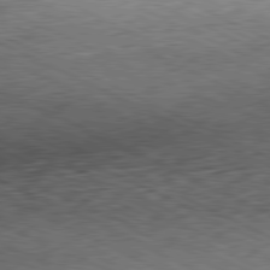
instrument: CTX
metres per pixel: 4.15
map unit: Hpe
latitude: -81.5777
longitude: 10.3117
